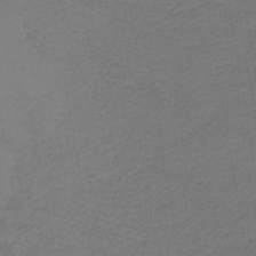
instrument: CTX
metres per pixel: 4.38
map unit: lHb
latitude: -38.5385
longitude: 56.4818
